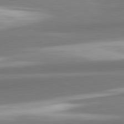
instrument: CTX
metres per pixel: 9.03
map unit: lApd
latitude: 82.4223
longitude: 152.4440
